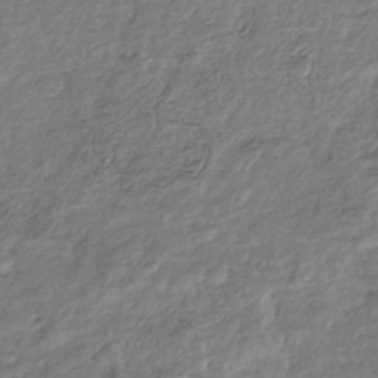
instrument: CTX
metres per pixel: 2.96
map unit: eHb
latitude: -34.4629
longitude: 80.0850
